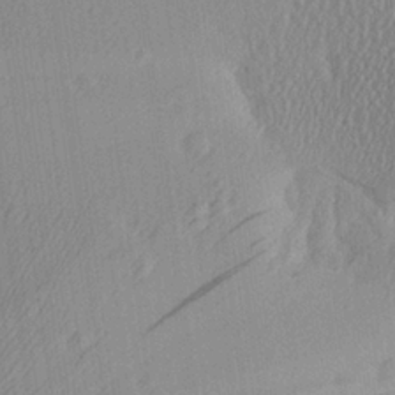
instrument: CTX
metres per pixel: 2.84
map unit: Aa
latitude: 24.7057
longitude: -135.3670
